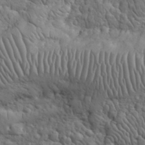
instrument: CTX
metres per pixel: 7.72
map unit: eHh
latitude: 32.3278
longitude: -67.5182
